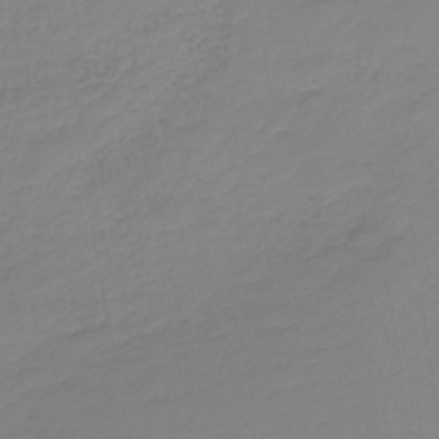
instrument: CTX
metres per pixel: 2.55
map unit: HNb
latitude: -35.6722
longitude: 51.5021
